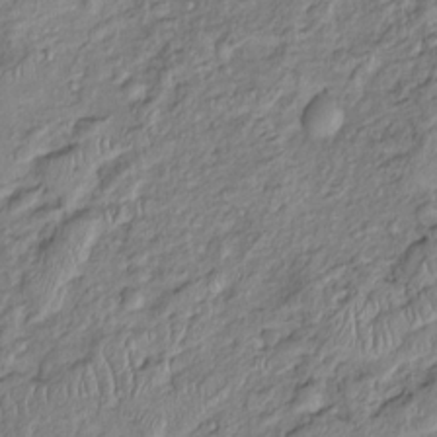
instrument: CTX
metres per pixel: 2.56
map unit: Htu
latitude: -5.5777
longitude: 155.6155
